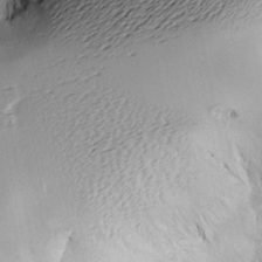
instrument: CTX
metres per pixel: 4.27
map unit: Aa
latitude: 8.1200
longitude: -141.4993
